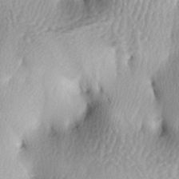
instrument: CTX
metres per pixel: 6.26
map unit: lAa
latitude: -4.5384
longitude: -121.1970
